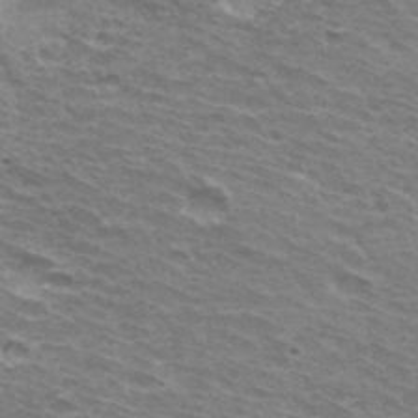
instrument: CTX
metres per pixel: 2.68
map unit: Hto
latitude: 33.7072
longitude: -42.3467
